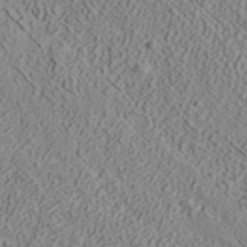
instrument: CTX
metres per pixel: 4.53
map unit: ANa
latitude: 41.6315
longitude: 30.1039
